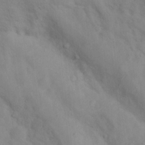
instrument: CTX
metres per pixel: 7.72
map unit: Nhu
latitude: 10.9892
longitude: -26.4790
